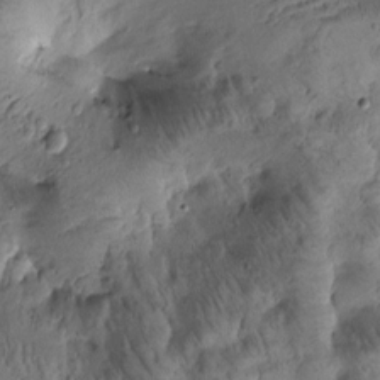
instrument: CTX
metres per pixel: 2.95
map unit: Htu
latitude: -3.2753
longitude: 171.1809
